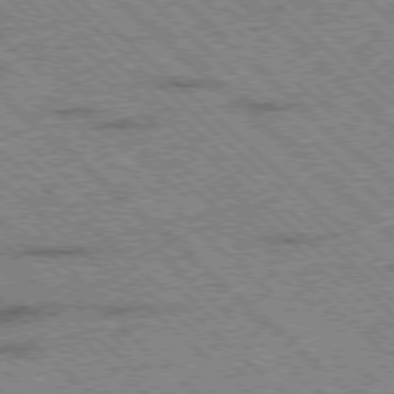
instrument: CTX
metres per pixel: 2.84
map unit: Ap
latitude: -78.3495
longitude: -49.7828
